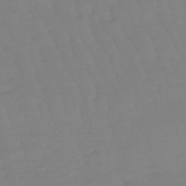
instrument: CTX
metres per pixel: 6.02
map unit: eHb
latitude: -49.3888
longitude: 77.2376
